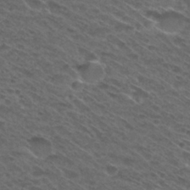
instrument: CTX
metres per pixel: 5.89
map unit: Hto
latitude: 29.8205
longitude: -47.5749
